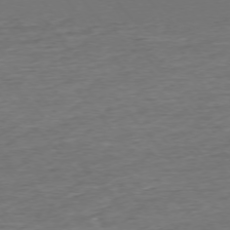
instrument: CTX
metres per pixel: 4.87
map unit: Ap
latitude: -75.3321
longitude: -93.0836
